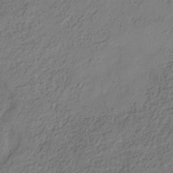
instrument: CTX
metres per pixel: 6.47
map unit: Hve
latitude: -34.3306
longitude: 88.4251
